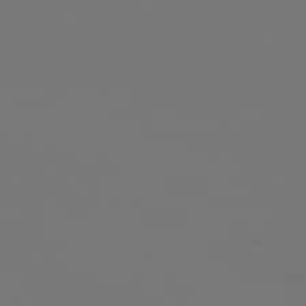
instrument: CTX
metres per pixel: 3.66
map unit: Hpe
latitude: 75.3860
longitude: -127.2915
